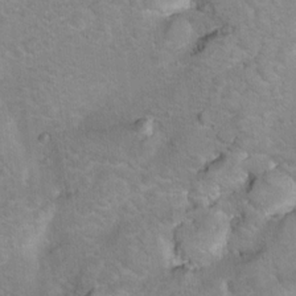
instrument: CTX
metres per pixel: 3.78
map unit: Hto
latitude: 8.1011
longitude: -30.1956
